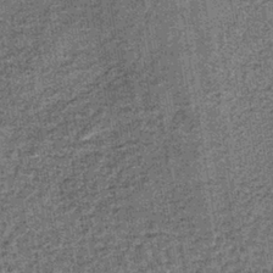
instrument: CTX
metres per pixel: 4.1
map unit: lHb
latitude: -38.9164
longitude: 64.5385
